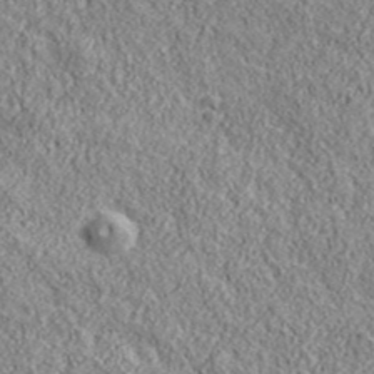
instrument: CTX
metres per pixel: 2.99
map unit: eHh
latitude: 43.1592
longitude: -88.9136
